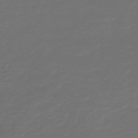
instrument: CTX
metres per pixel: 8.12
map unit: HNb
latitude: -47.6155
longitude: 54.1606
